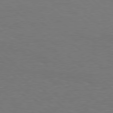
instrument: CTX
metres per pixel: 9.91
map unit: Hpe
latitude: 78.1956
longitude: -149.8583
